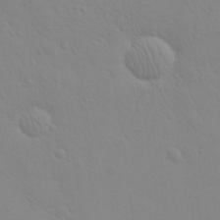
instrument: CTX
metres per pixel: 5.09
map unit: eHh
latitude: 24.7435
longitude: -65.6316
